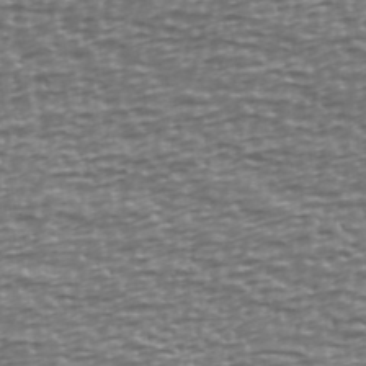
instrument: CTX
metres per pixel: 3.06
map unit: Ave
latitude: 40.4223
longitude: -113.0647
